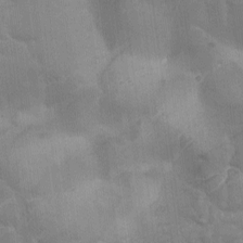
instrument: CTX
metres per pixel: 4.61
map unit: Ave
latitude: -7.8044
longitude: -122.3656
